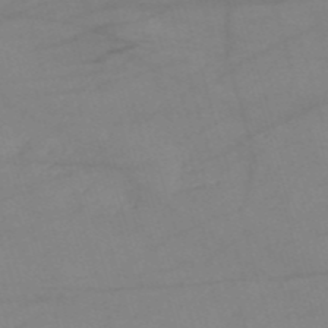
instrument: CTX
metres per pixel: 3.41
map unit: HNb
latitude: -53.8800
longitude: -49.6694
